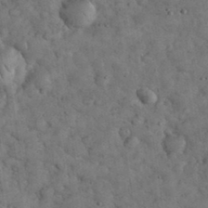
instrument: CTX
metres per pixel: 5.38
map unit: eHh
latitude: 34.6112
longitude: -68.0633
